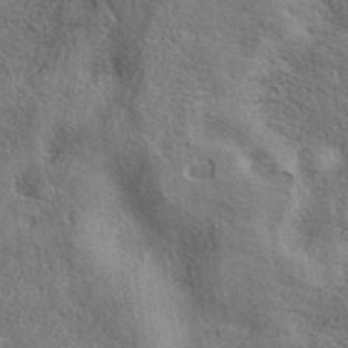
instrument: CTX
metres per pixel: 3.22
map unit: eAb
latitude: 39.5938
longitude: 112.5385
